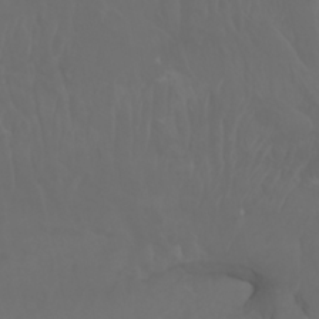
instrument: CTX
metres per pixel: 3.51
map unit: Nhu
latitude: -7.9178
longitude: -81.7827
